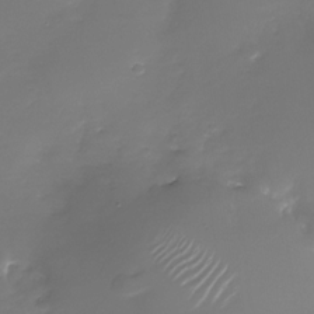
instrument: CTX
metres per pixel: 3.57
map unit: Nhu
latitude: -28.6141
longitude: -67.5560
